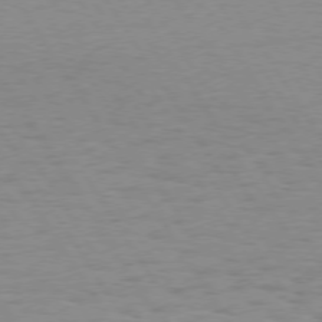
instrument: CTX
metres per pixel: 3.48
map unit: Hpe
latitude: 74.2900
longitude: -136.1011
